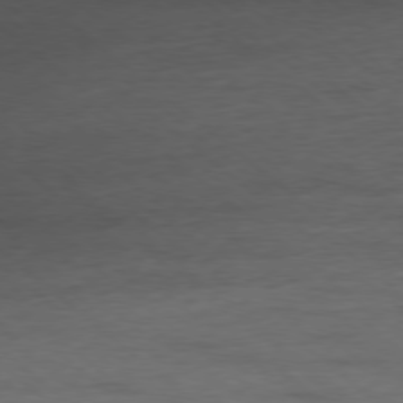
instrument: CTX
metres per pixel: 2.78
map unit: Ap
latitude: -78.3684
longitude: -92.7435
